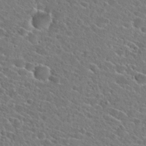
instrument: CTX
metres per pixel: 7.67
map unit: Hto
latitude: 24.4978
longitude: -45.2537
